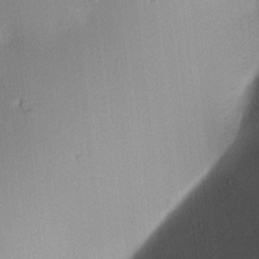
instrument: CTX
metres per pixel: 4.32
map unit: lAa
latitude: 2.7813
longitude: -116.1956
